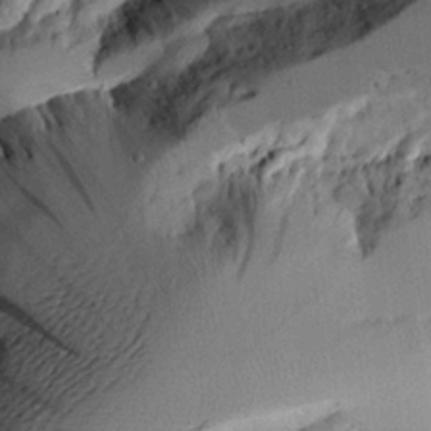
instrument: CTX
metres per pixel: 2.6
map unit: Aa
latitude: 11.8772
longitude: -126.2901
